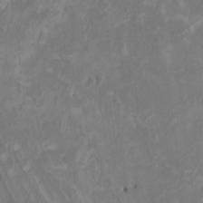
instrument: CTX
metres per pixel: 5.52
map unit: HNhu
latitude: 3.9339
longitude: -3.8772
